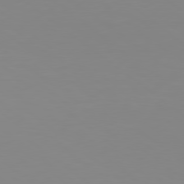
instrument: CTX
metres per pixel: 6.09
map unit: Hpe
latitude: 78.7435
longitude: -142.1767
